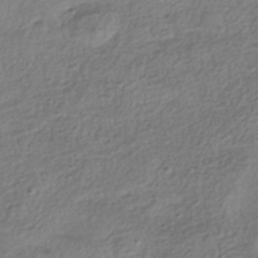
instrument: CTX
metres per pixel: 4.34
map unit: HNhu
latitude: -41.9178
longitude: 100.1038
